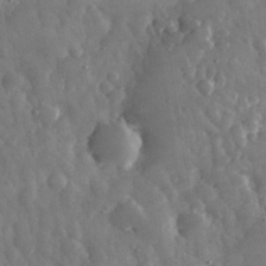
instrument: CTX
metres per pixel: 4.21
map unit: eHh
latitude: 32.2711
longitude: -69.7639
